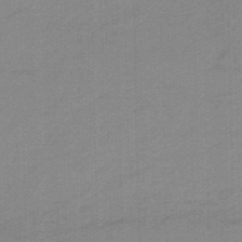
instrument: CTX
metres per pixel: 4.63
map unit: HNhu
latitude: -47.0486
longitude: 89.5588
